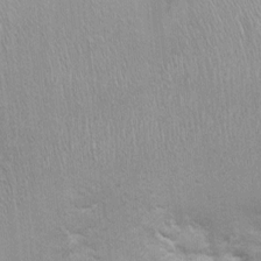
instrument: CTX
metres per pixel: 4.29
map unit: Nhu
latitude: -0.8597
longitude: -15.1026
